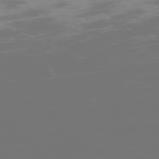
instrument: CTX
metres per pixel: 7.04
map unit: Hpe
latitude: -74.4629
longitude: 6.5762
